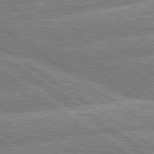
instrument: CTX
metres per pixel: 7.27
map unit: lApd
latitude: 79.8017
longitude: -156.9135
